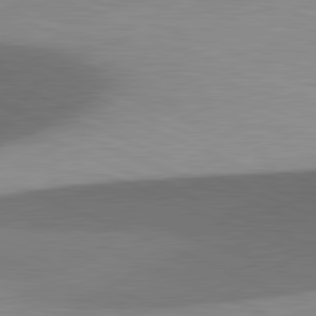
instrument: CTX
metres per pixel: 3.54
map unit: lApd
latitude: 81.6127
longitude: 137.5210
